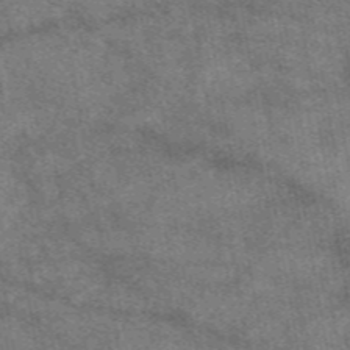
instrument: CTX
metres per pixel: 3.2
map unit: eAb
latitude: 48.6490
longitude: 122.4440
